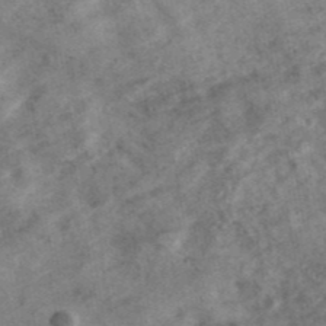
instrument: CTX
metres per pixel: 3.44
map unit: ANa
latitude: 42.2712
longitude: 17.8234
